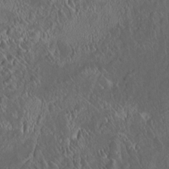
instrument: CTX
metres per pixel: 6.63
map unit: HNhu
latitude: 5.6127
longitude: 13.1053
